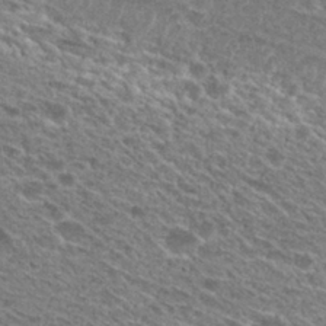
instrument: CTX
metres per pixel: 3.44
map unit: Hto
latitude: 29.3293
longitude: -47.0081
